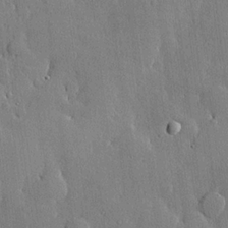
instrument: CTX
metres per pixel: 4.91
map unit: lHvf
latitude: 20.6491
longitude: 145.5210
